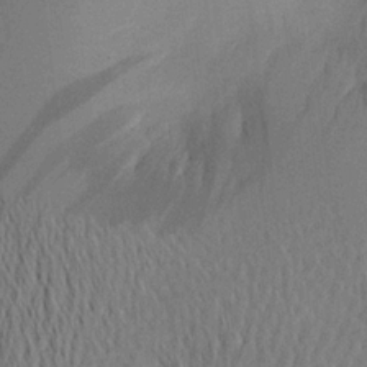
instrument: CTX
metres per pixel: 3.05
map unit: Aa
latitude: 20.5924
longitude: -144.7246
